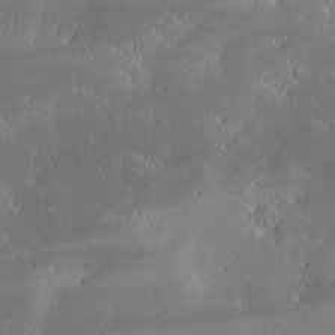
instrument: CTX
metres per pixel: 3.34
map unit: Ave
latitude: 18.1955
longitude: -137.7828
